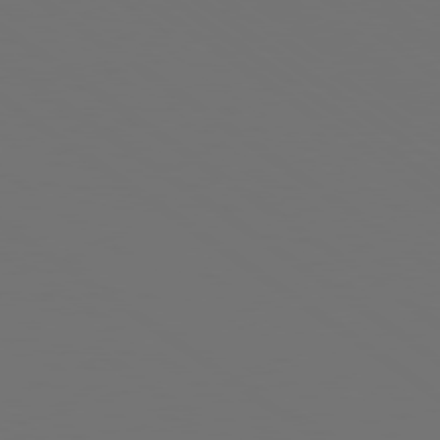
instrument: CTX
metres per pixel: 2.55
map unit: lApd
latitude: 78.8002
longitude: -175.9528
